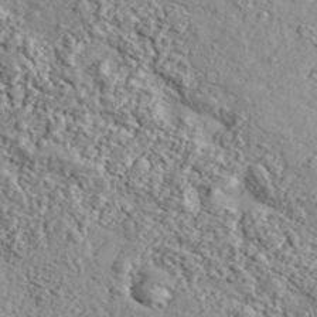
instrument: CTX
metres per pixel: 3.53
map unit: eHh
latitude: 37.1403
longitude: -81.6316
